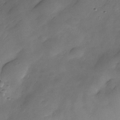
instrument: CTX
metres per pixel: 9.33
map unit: Nhe
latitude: -33.6344
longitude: -143.6127
